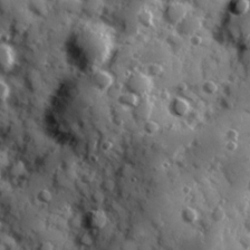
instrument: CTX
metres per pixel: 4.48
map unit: Hve
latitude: 24.7813
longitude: 147.0108
